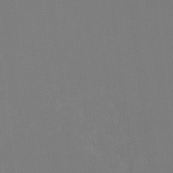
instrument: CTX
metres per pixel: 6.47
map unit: Hto
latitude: -8.3495
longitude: -50.8380
